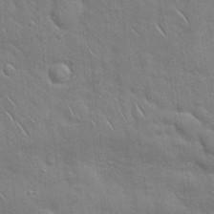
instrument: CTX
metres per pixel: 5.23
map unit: Hto
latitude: 18.8569
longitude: -51.8394
